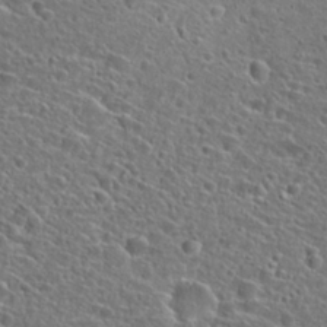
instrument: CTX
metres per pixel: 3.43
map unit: Hto
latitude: 25.8394
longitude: -46.3845
